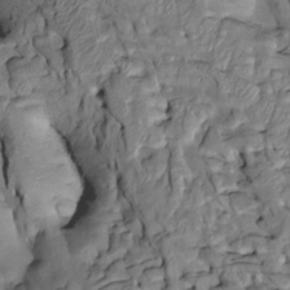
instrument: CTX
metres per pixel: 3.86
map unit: Htu
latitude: -2.4440
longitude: 149.8801
